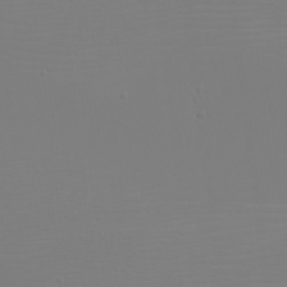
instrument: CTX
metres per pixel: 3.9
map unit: eHh
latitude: -5.5021
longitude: -84.2145
